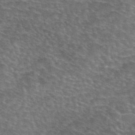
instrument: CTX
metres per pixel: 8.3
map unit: eAb
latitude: 44.8002
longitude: 107.3510
